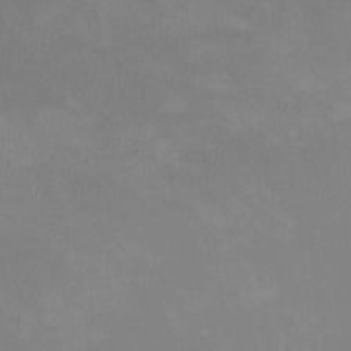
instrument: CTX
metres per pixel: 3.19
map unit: HNhu
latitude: -0.8408
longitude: -4.9892
